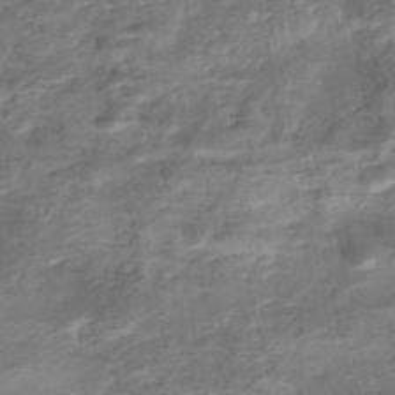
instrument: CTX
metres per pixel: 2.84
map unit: Nhe
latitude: -48.1606
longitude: -171.6883
